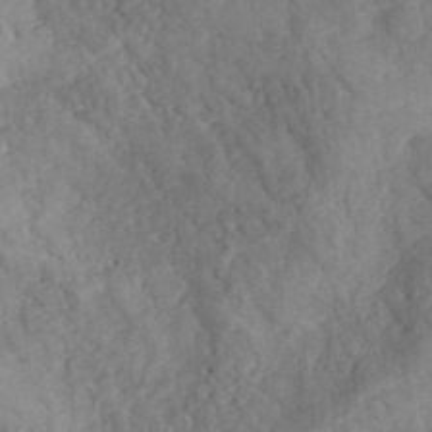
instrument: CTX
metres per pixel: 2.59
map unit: ANa
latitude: 41.0269
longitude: 52.1794
